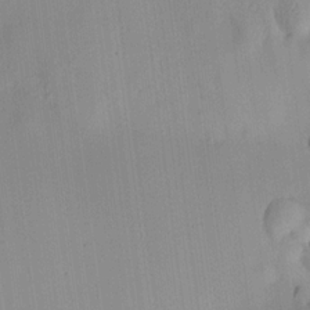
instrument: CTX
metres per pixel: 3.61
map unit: HNhu
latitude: 14.0822
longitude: 12.4629
